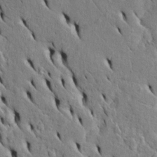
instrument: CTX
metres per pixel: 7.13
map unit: Htu
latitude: -5.1242
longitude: 153.2376
